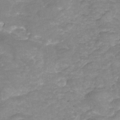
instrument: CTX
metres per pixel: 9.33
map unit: Nhu
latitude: -22.5385
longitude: -55.9717
